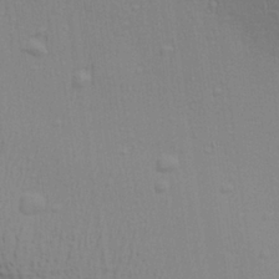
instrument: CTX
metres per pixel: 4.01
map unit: Aa
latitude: 28.5546
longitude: -138.8947
